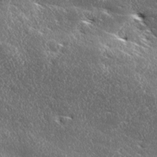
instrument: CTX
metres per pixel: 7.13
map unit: Ave
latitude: 17.6127
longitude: -137.6316
